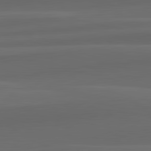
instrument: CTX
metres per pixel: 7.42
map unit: lApd
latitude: 82.5356
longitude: 136.4818
